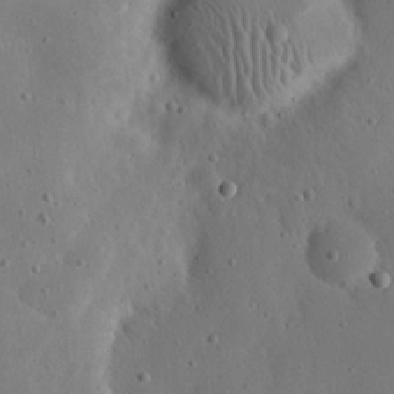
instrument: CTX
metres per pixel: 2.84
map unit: eHh
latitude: 21.5371
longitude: -68.9136
